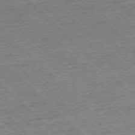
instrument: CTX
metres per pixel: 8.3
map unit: Hpe
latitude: -77.3888
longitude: -15.0270
